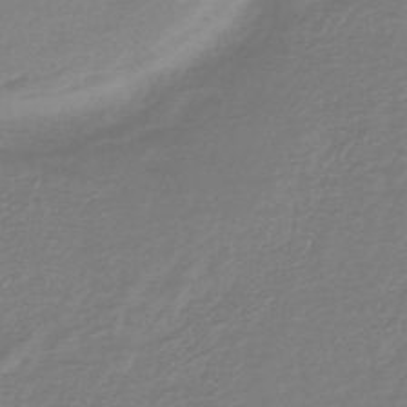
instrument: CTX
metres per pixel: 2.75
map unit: lHb
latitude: -42.8785
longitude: 75.2565
